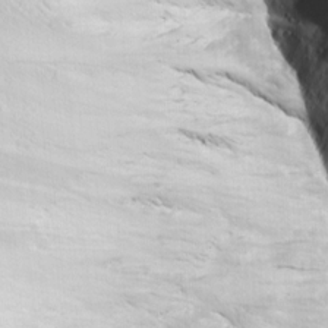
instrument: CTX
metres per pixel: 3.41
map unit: Ave
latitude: 15.0270
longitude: -130.7625
